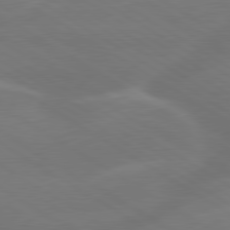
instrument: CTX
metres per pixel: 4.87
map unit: lApd
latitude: 79.9150
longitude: -143.4238
